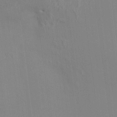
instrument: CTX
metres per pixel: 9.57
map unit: HNhu
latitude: 5.2537
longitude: 7.2754
